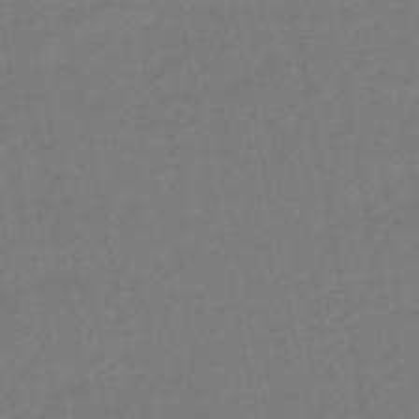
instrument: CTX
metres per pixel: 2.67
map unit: lHb
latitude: -49.1620
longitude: 78.7652
